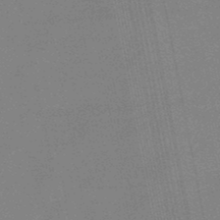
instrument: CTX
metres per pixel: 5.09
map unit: lHb
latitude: -48.2362
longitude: 68.7274
